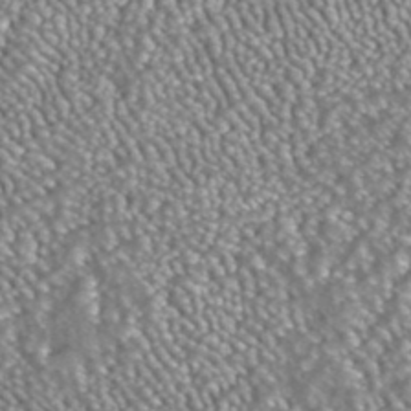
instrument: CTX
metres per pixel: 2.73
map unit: ANa
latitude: 42.1200
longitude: 23.7667
